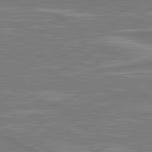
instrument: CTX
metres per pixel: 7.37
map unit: lApd
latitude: 81.0458
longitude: -173.3103
